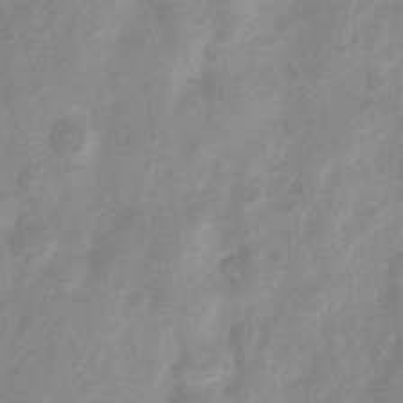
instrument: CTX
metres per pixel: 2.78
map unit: Nhu
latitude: 7.6127
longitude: -23.0269
